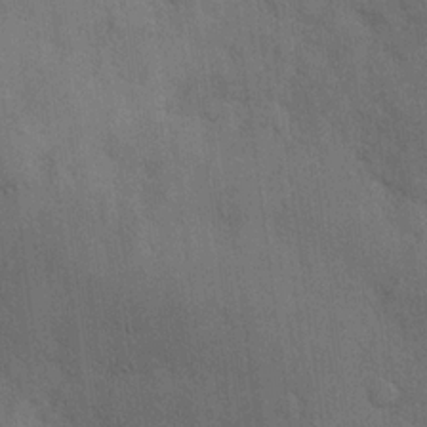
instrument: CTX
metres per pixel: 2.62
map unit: Hve
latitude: 18.8758
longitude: 151.3132
